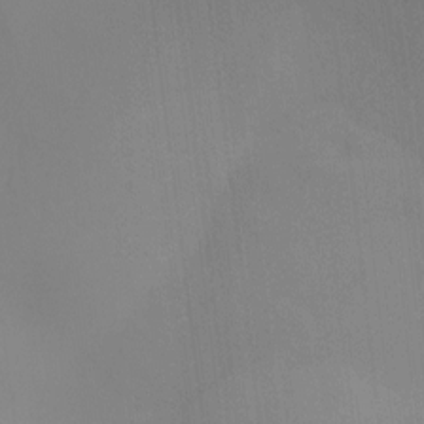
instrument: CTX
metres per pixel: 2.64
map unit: Nhu
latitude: -17.0676
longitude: -47.7072
